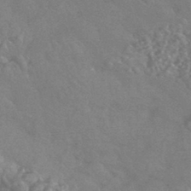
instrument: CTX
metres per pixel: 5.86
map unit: HNhu
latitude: -44.1606
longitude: 92.8975
